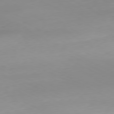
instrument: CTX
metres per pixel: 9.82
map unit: Hpe
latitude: -80.9353
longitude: 16.5007
